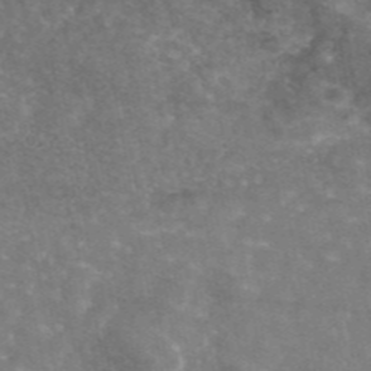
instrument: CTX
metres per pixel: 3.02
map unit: eAb
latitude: 45.9528
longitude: 120.7463
